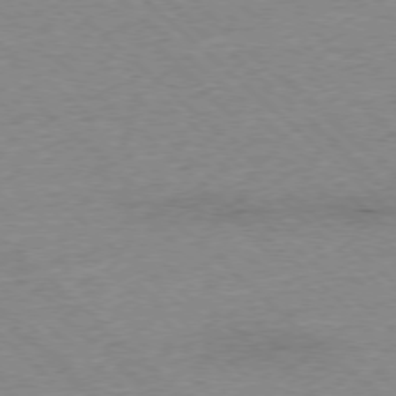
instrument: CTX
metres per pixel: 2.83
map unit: Ap
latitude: -77.5588
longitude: -86.1955
